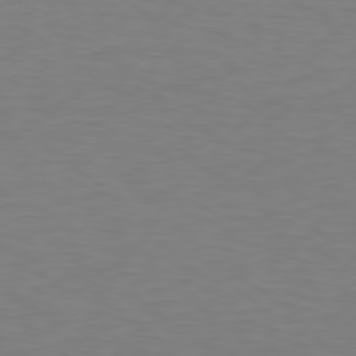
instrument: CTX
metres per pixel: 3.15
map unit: Hpe
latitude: 78.5168
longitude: -138.5924
